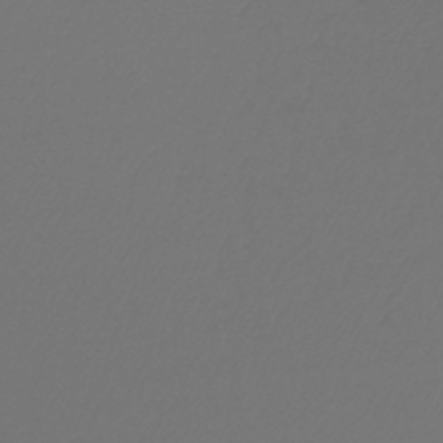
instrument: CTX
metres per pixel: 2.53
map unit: lHb
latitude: -47.8044
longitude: 61.8422
